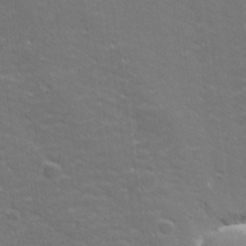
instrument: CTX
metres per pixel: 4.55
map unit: lHvf
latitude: 26.0444
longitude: 141.8044
